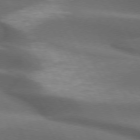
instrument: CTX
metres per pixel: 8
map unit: lApd
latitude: 72.9325
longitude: -51.0080
